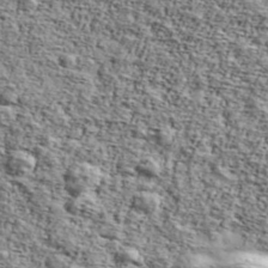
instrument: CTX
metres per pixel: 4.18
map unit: Ave
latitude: 42.8002
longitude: -110.0633
